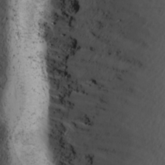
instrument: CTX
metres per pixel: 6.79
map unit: Ave
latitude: 9.2726
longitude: -105.4805
